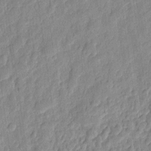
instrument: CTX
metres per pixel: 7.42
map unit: eHh
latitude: 7.5371
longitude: -74.2334
